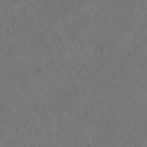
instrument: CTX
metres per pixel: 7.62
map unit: HNhu
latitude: -40.3306
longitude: 104.8030
